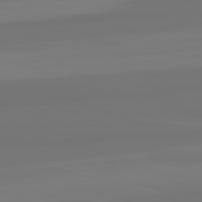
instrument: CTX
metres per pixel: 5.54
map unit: lApd
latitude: 82.1766
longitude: -177.7071
